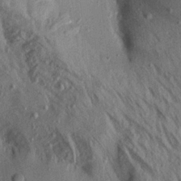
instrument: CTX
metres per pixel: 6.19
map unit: Aa
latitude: 19.3103
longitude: -147.6316
